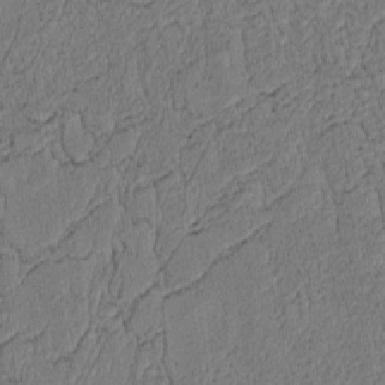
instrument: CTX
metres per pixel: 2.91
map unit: Htu
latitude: 3.8583
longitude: 151.0486
